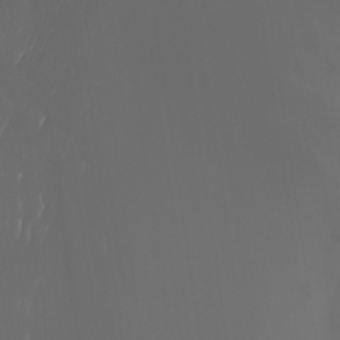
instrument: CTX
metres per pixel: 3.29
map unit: Nhu
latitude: -7.7855
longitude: -83.0269
